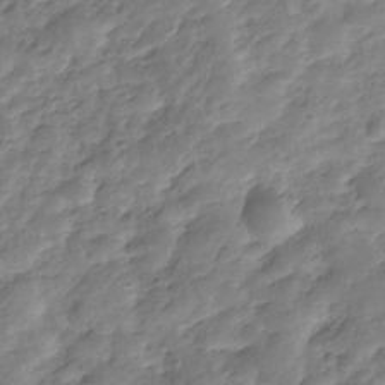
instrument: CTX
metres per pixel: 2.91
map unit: Nhe
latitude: -35.8611
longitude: -178.7813
